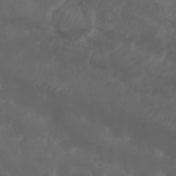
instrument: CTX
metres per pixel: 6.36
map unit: Nhu
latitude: 25.7260
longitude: -62.9325
